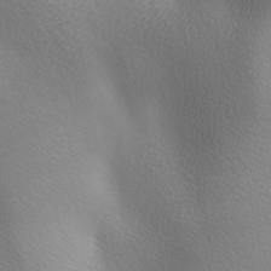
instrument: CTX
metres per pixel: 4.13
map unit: lAa
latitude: -5.6533
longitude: -121.9339
